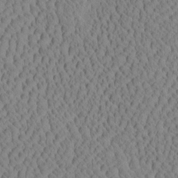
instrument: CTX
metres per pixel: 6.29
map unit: eHh
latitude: -3.5210
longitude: 15.3888
